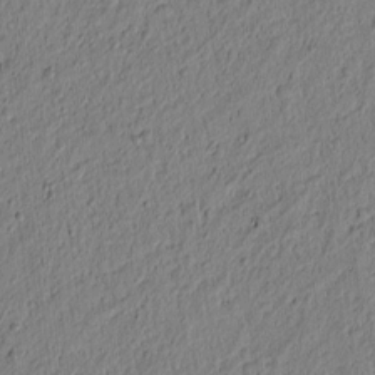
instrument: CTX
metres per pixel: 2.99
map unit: lAvf
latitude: 5.5560
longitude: 164.3496
